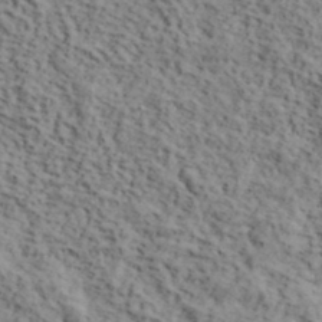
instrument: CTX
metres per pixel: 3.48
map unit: lHvf
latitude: 39.7072
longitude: -87.7260
